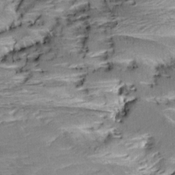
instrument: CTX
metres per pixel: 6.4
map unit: Aa
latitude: 9.6694
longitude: -141.1592
